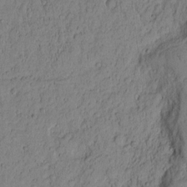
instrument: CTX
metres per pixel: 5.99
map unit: Nhu
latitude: -4.8408
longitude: -151.4993
